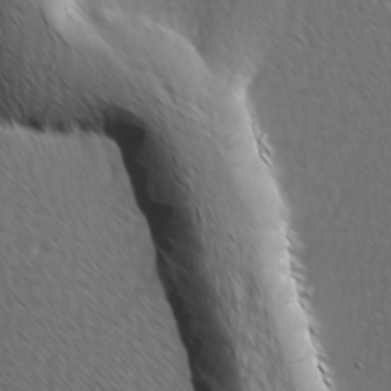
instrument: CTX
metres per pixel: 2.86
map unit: Ave
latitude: 8.5168
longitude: -106.0444
